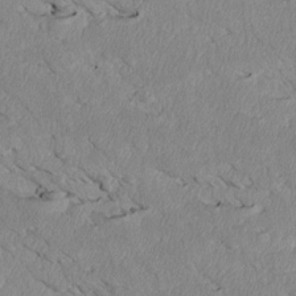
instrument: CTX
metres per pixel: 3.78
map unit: Htu
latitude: 3.4426
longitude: 152.6707
